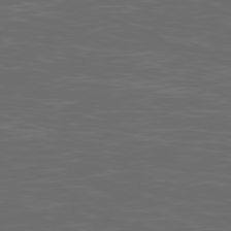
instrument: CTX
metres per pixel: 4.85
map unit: Ap
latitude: -79.1242
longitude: -103.2726
